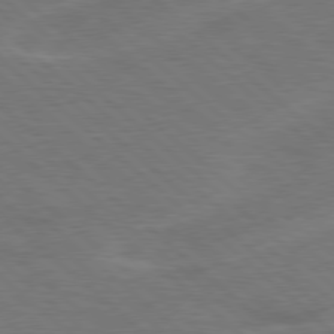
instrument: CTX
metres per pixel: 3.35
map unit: Hpe
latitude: 78.0633
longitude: -152.7813
